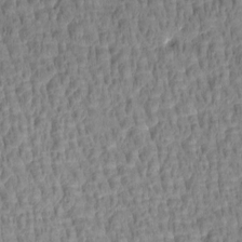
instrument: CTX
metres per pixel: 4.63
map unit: Htu
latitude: -1.7856
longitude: -178.8947
